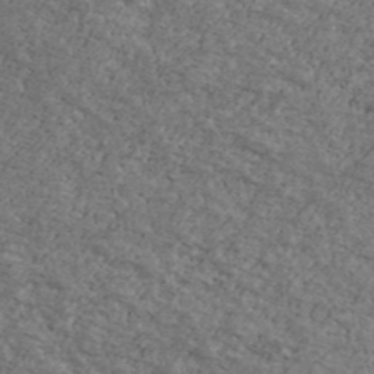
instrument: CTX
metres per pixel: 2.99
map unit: Ave
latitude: 40.8946
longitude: -108.4034
